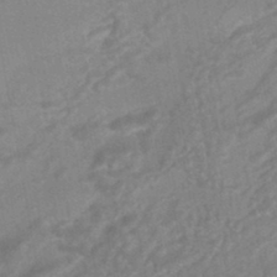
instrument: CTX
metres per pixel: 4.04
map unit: HNhu
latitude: -45.5588
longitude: 92.2928
